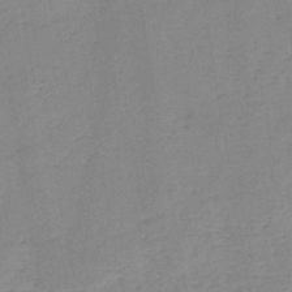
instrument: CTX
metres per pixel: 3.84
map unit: HNb
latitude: -45.9745
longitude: -38.0633
